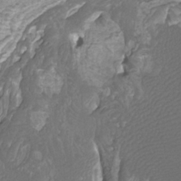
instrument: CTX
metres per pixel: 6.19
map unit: Htu
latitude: -10.3684
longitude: -74.0822
